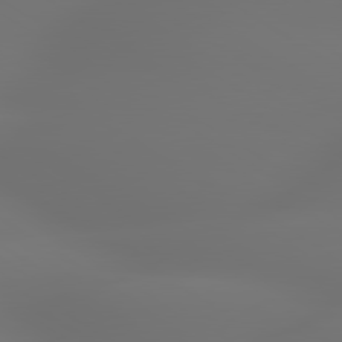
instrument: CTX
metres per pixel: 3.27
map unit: lApd
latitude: 79.6505
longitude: -137.7261
